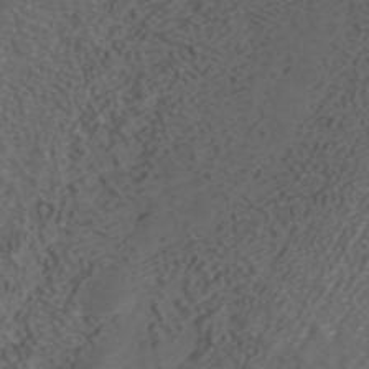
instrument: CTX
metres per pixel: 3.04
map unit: ANa
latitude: 42.2145
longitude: 33.9745
